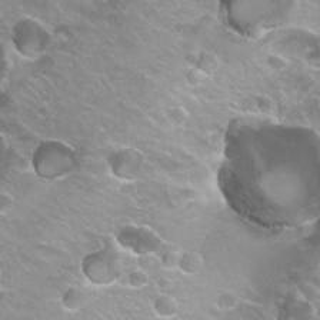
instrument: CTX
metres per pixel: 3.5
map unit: Hto
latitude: 22.3278
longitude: -32.2900
